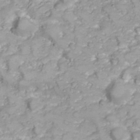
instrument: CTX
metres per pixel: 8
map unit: Nhu
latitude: 23.2348
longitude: -60.4412
